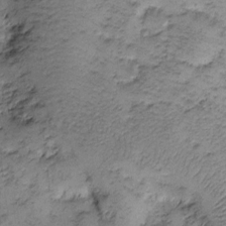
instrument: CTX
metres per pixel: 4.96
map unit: eHh
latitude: 0.0822
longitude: 18.8408
